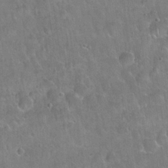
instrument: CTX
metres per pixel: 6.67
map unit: Hto
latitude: 22.3089
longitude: -51.9528
